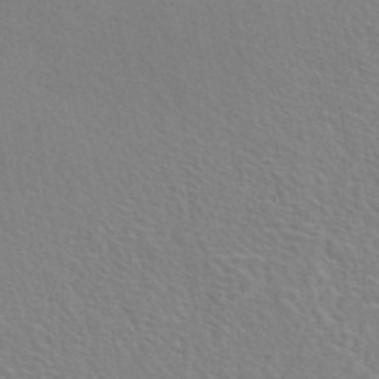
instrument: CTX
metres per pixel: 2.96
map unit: eAb
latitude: 45.0080
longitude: 113.0109
